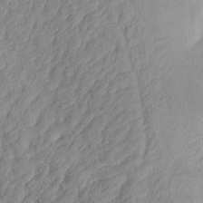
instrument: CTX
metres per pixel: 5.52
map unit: Aa
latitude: 18.2522
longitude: -145.8205
